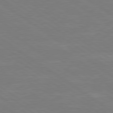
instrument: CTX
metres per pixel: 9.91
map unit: Hpe
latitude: 79.3671
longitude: -125.3481
